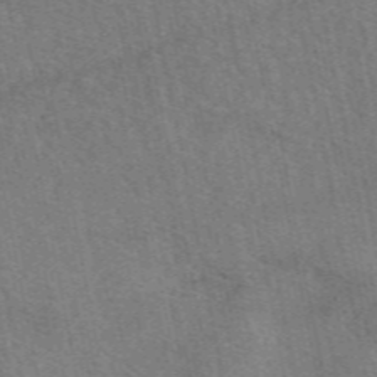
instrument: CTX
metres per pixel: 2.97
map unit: eAb
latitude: 50.5167
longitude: 112.2740
